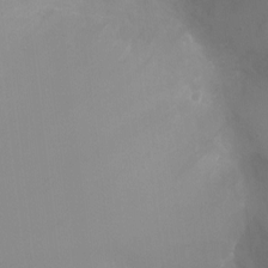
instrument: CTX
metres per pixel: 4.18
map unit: Ht
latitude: -4.6140
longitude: -25.2725
